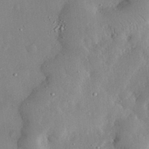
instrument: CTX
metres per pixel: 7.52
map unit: lHvf
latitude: 31.9528
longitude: -89.8395
